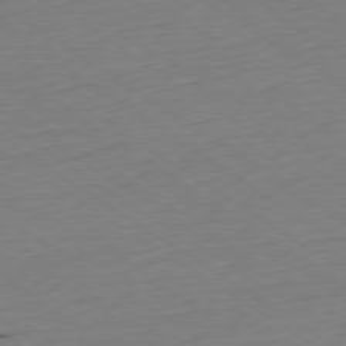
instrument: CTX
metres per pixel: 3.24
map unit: Hpe
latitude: -79.4832
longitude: 12.9731
